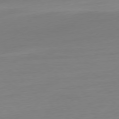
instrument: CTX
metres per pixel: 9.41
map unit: Ap
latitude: -78.5195
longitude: -66.5545
